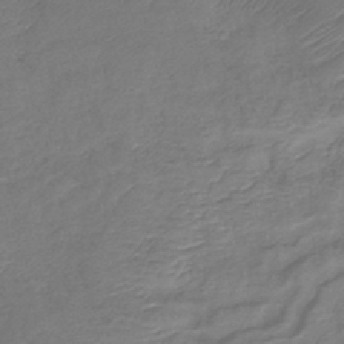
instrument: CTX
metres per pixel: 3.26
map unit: lHb
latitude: -41.6911
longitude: 79.1998
